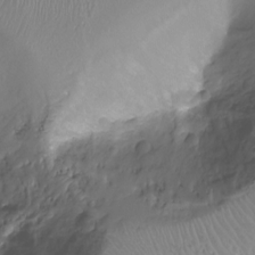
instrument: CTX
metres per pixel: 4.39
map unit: Nhu
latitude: -15.1431
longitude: -26.8191
